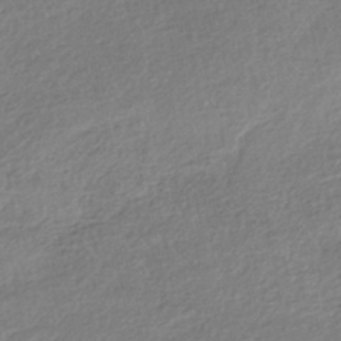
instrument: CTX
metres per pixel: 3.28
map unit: HNhu
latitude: -41.7666
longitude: 96.5574
